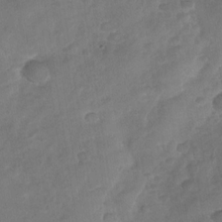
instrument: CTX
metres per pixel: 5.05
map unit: Nhu
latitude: -30.0661
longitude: -62.2901
